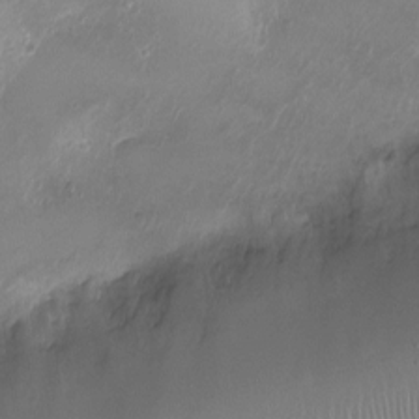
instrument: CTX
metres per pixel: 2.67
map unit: Ht
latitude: -9.9367
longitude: -21.0081
